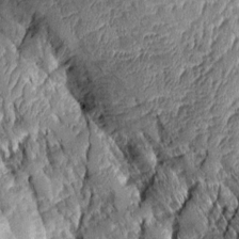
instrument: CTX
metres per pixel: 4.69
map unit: Aa
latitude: 8.4034
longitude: -128.3845
